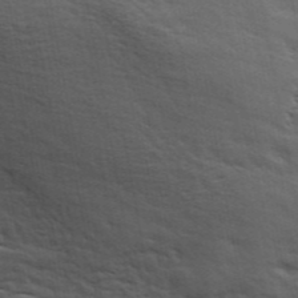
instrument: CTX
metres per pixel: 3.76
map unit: ANa
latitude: 45.2726
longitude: -84.4412
